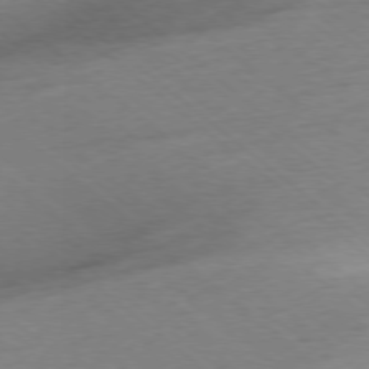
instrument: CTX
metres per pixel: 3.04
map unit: Ap
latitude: -77.7289
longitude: -96.1767
